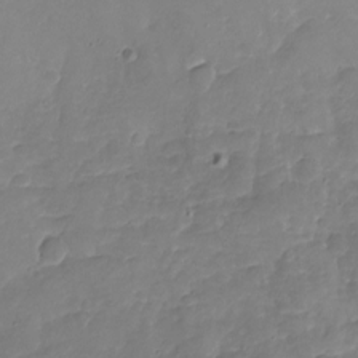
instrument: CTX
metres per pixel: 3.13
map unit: Nhu
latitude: -18.9164
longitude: -57.1781
